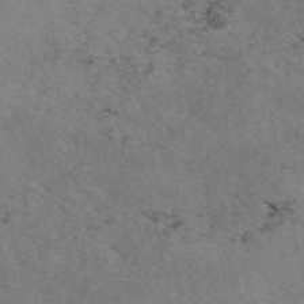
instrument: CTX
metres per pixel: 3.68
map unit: eAb
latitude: 50.2333
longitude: 106.9920
